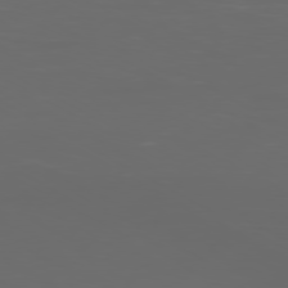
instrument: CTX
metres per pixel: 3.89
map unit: Ap
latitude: -79.6910
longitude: -73.8773
